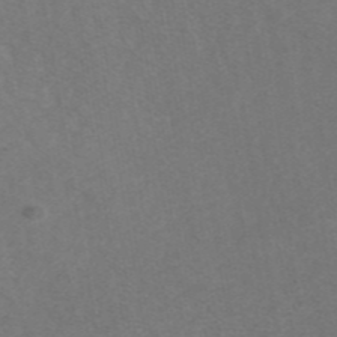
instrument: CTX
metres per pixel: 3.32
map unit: eAb
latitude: 42.8569
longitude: 105.8422
